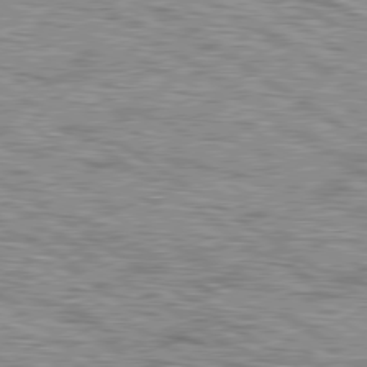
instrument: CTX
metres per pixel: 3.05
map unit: lApd
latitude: 79.4805
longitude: -49.7639
